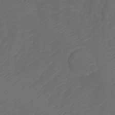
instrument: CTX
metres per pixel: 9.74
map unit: Aa
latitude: -7.8989
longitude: -71.8961
